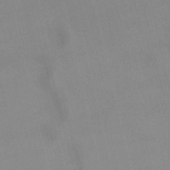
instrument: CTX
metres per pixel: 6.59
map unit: lHb
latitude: -48.9542
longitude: 70.7274
